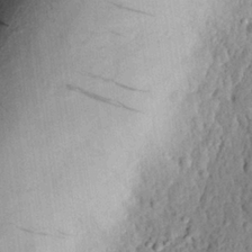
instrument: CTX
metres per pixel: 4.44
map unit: eHh
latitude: 25.0647
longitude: -78.7813
